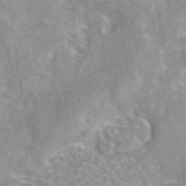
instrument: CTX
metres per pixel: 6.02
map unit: eAb
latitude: 44.7057
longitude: 109.5021
